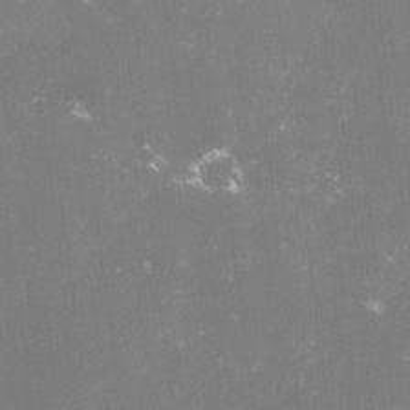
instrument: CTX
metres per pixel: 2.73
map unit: lHvf
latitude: -15.5022
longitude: -101.3293
